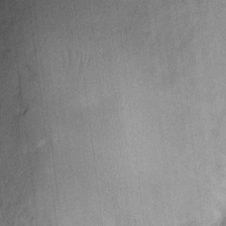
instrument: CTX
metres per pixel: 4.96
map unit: eHh
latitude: 9.5938
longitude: -66.4790
